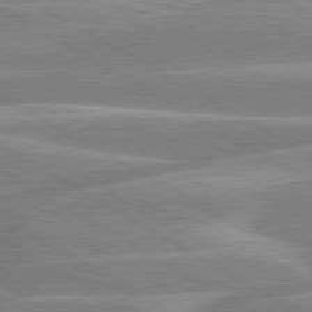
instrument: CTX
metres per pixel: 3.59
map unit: lApd
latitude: 80.5924
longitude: -128.0822
